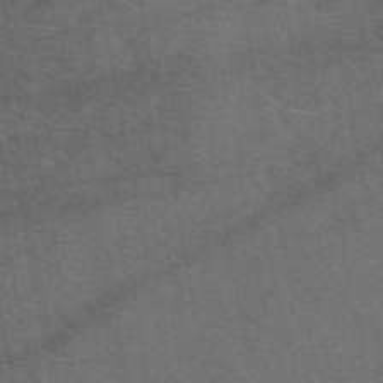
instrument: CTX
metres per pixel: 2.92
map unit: eAb
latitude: 49.0647
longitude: 113.0298
